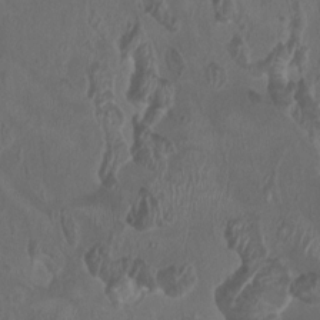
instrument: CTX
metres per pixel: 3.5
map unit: HNhu
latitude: 1.9339
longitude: -4.1767
